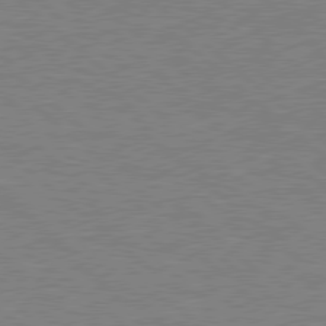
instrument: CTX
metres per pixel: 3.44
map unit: Hpe
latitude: 78.4034
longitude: -123.1592
